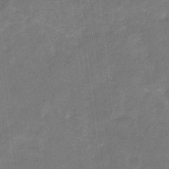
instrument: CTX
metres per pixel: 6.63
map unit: lHb
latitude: -30.8408
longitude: 65.8989
